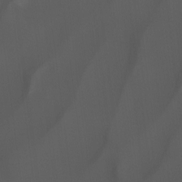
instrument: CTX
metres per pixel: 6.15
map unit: Hto
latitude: -7.5777
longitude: -45.2537
